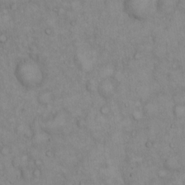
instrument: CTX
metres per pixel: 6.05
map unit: Hto
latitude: 13.3860
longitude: -57.9528
